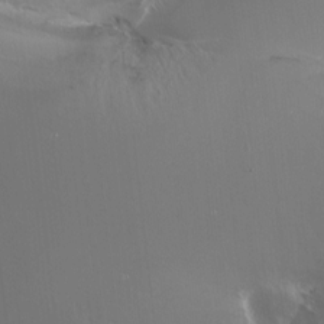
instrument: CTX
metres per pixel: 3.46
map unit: Nhu
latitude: -6.2172
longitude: -90.8569
